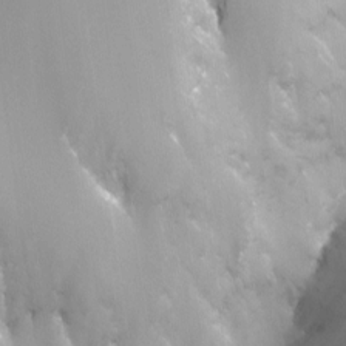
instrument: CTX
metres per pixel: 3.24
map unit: Nhu
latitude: -10.7652
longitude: -75.3482
